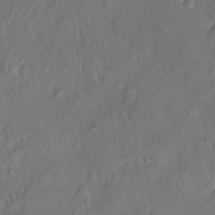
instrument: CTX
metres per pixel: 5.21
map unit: eHh
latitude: 5.9150
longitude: -76.9136
